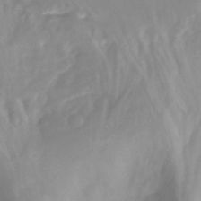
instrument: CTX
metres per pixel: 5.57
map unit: Nhu
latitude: -13.9745
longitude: -63.8773
